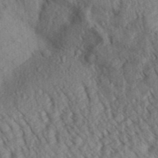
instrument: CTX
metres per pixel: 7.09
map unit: Aa
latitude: 30.5546
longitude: -138.7057
